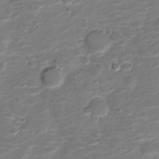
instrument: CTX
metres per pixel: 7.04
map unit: Nve
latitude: -20.1228
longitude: 103.4454
